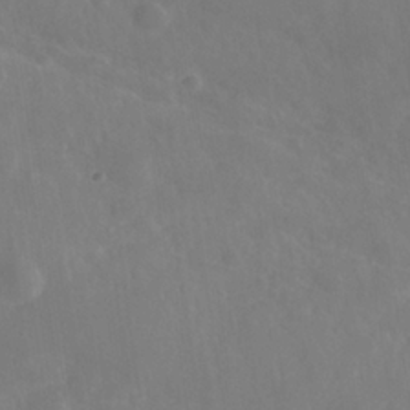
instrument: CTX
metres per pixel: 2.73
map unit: Nhe
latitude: -36.5007
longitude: -178.0822
